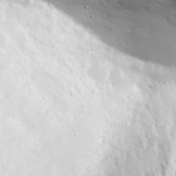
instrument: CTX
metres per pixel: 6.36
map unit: lHvf
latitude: 35.3292
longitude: -91.4426
